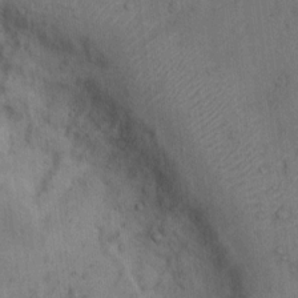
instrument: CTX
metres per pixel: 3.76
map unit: Hto
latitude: 9.7072
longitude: -60.9702
